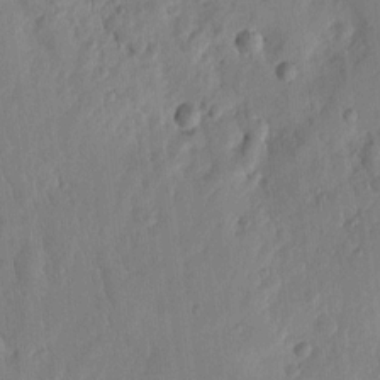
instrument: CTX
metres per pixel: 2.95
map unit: Htu
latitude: 2.0255
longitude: -178.1200
